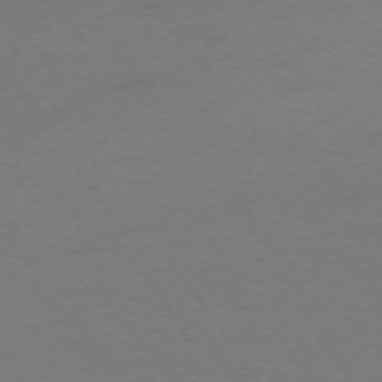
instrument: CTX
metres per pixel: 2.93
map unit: Ap
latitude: -74.5763
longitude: -73.4994
